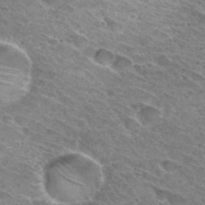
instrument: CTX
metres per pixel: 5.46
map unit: Hto
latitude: 31.6127
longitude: -45.8961
